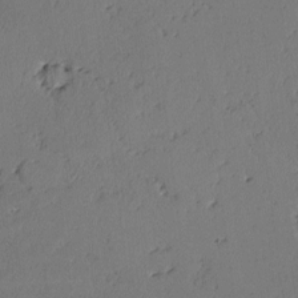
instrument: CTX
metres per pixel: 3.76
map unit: lAvf
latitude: -2.9919
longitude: -106.2334
